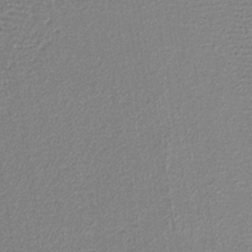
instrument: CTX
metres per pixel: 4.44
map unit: lHb
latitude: -39.4644
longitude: 61.7667
